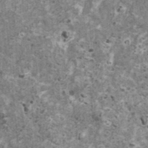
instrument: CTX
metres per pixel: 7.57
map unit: HNhu
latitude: 1.6127
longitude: 4.9541
